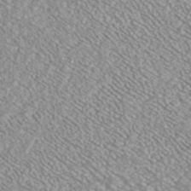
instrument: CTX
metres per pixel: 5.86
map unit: ANa
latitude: 41.4426
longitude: 28.7085
